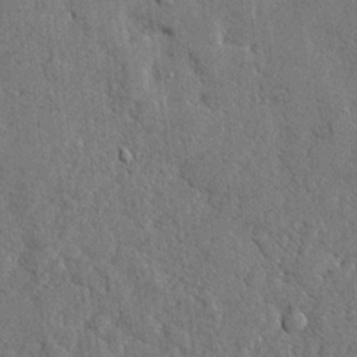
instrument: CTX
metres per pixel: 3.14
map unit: lHvf
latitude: 23.7450
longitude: 143.3509
